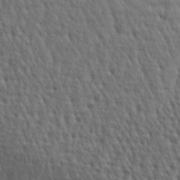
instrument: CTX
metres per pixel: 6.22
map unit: Aa
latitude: 27.8017
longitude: -138.4223
